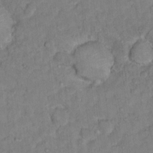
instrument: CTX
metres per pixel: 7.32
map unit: Hto
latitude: 13.1592
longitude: -37.4049
